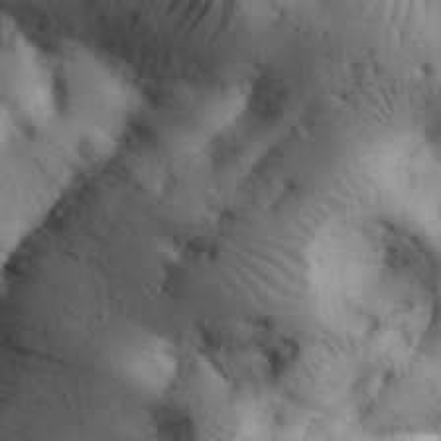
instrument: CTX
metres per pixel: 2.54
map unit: Nhu
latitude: 26.7624
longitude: -71.3104
